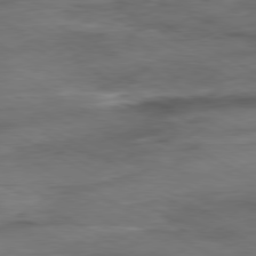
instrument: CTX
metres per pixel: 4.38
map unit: Ap
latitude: -80.6897
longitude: -83.8772
